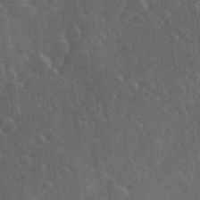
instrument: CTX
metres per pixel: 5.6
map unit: Hve
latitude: 27.2726
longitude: 146.7652
